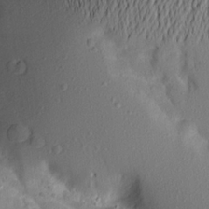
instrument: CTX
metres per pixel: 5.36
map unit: Aa
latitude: 20.3279
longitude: -146.1011
